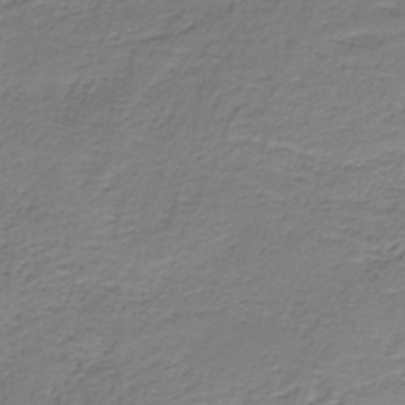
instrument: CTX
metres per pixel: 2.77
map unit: HNb
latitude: -35.6155
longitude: 58.3117
